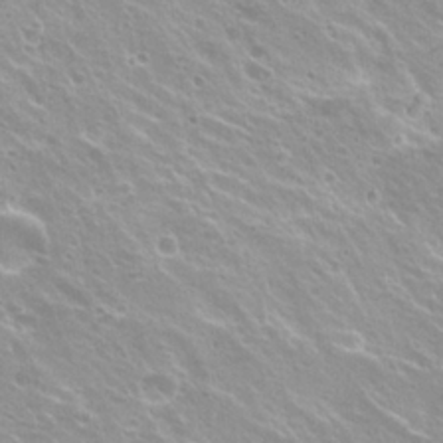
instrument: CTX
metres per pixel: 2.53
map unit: Hto
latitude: 20.3090
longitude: -33.5560
